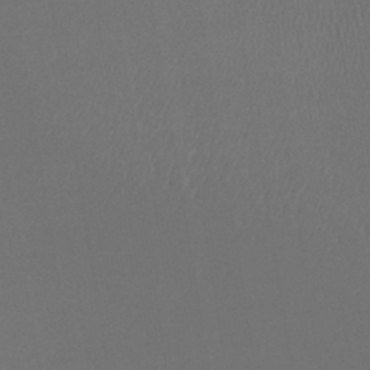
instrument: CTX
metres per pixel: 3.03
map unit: lHb
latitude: -43.2753
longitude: 67.3887
